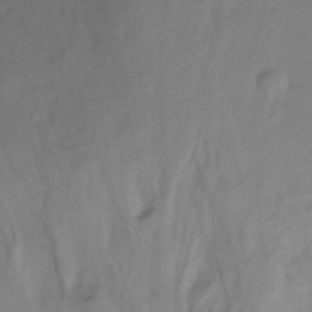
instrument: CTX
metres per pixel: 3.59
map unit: Ht
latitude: -14.1228
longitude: -53.6316
